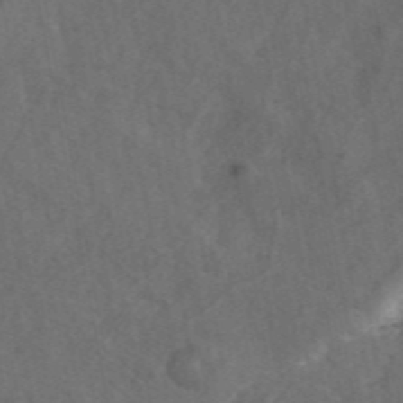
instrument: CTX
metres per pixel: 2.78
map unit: ANa
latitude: 44.1955
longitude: 29.0864
